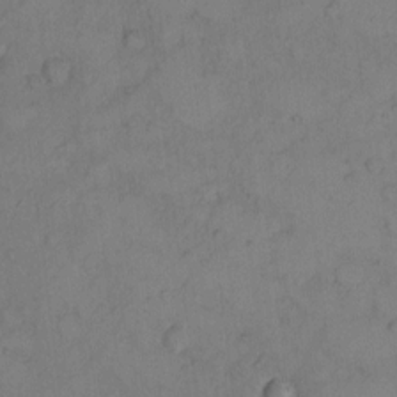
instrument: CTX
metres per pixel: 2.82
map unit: Hto
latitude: 8.6491
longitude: -58.7813
